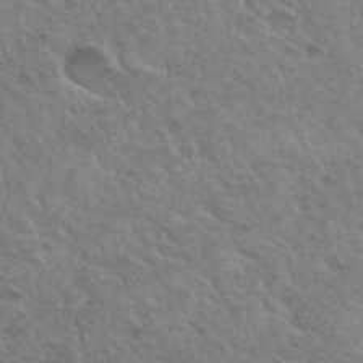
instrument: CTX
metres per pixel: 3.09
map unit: Hto
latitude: 34.2333
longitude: -50.0255
